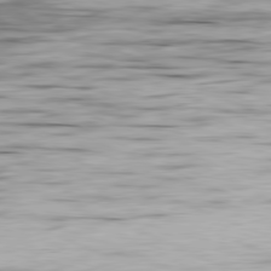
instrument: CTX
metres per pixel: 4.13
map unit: Ap
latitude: -81.7100
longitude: -70.2522
